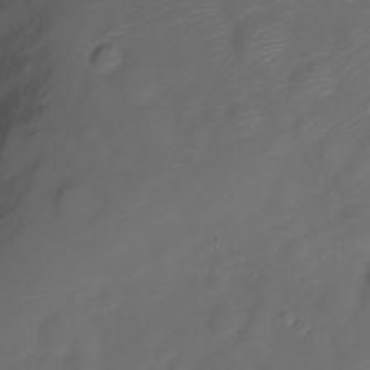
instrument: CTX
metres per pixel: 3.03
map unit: Nve
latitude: -20.4440
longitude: 107.0298
